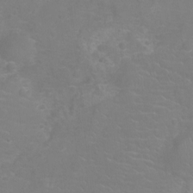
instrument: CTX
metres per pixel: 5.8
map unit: Ht
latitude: -7.5210
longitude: -20.8947
